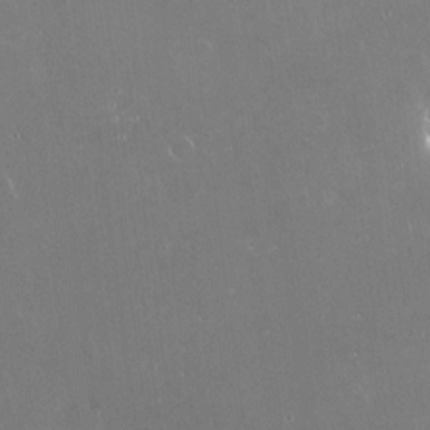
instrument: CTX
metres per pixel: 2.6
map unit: Nve
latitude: -18.2173
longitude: -59.8205
